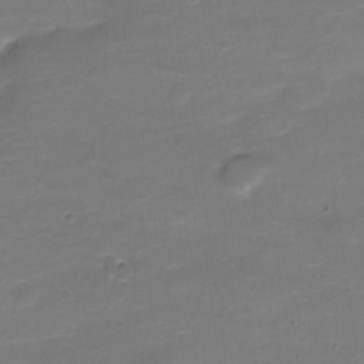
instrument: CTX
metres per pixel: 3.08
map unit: Nve
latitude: -21.1998
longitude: 104.1983
